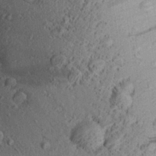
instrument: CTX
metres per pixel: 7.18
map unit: Aa
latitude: 28.6679
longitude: -131.4805
